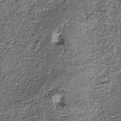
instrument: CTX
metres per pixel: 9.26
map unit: lHb
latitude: -39.4832
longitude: 65.1809
